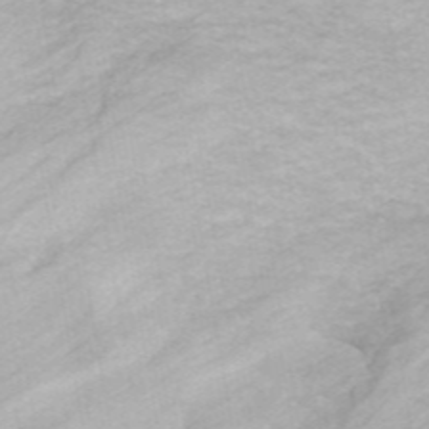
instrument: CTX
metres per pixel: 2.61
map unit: ANa
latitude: 45.8394
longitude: 24.5763
